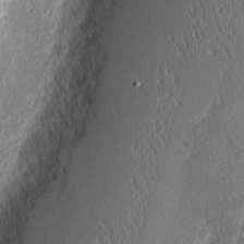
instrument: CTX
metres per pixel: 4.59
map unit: Nhu
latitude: 2.9891
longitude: -76.1766
